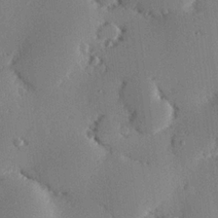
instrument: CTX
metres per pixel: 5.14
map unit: eHh
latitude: 22.7246
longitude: -89.8962
